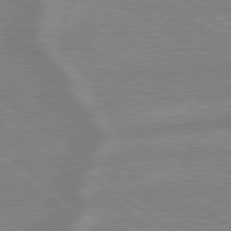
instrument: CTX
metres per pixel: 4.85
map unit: lApd
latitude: 79.1781
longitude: -164.0444
